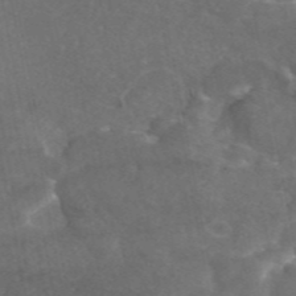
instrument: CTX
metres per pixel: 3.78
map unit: eAb
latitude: 46.3845
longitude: 114.9542
